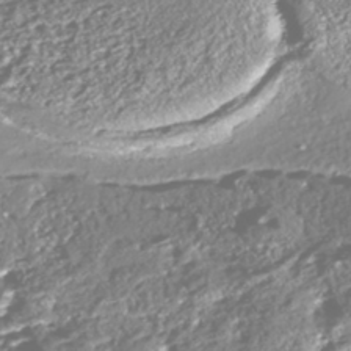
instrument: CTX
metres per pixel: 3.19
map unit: Nhe
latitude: -45.8422
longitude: 151.7855
